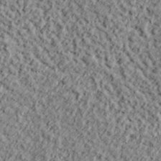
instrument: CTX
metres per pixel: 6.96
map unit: lHvf
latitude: 38.0822
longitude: -91.4615
